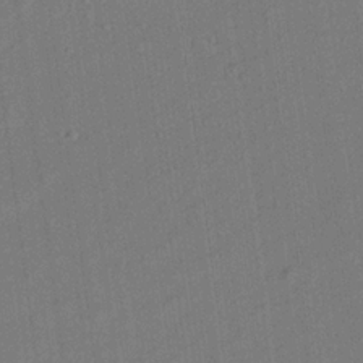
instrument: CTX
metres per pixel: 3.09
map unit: Aa
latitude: 20.7058
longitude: -140.9513
